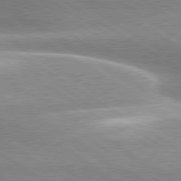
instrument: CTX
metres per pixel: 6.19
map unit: lApd
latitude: 80.1011
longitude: -135.3103
